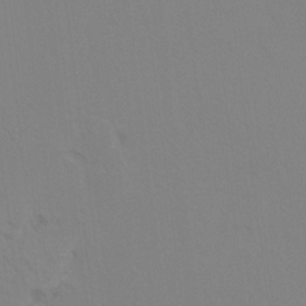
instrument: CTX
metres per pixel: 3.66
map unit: Hto
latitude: 7.1214
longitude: -34.7624
